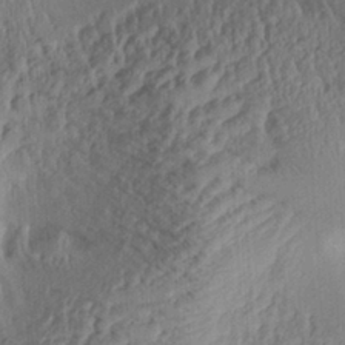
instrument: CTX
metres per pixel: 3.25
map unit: Aa
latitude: 29.6883
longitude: -133.1214
